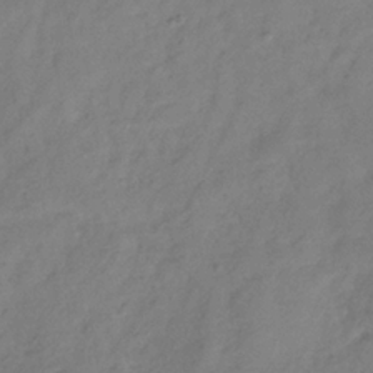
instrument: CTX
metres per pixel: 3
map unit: Hve
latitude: -33.3321
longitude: 90.1984
